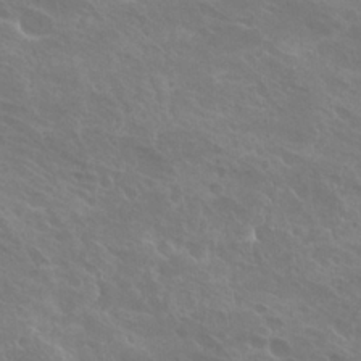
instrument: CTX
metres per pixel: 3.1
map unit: Hto
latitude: 25.5938
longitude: -38.6301
